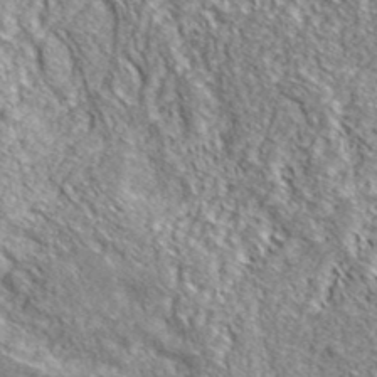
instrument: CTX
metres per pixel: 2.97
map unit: ANa
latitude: 39.5560
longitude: -91.3293
